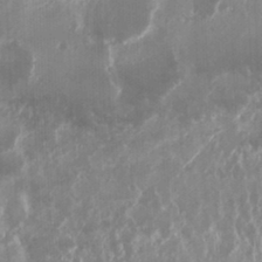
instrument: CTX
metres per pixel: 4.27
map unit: Nhu
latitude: 24.9702
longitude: -61.0080
